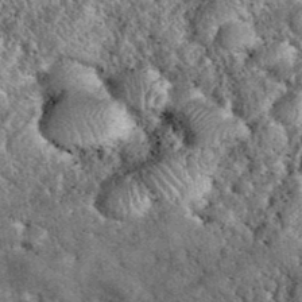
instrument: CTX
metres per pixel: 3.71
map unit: eHh
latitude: 40.1011
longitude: -55.9150
